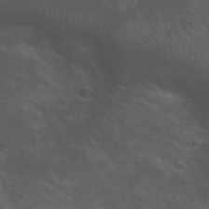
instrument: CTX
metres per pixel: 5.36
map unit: Nhu
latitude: 24.3278
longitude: -52.7813
